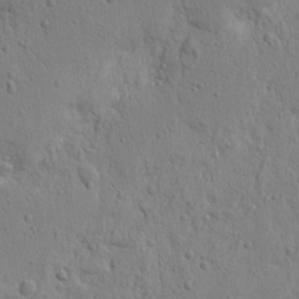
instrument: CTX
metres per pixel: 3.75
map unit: Nhu
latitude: 15.6883
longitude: -74.9892
